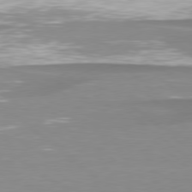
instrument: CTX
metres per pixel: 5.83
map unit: lApd
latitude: 78.9136
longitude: -88.8947
